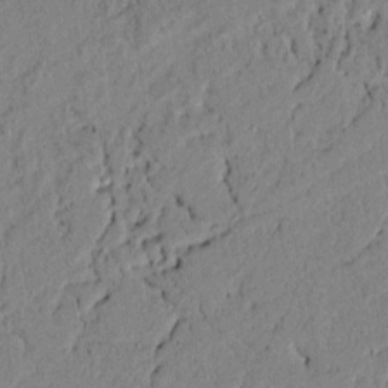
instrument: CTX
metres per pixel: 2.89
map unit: lAvf
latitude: 5.7072
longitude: 166.9353
